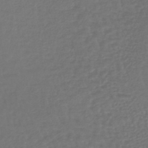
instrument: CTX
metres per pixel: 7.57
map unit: lHb
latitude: -42.6518
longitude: 68.6518
